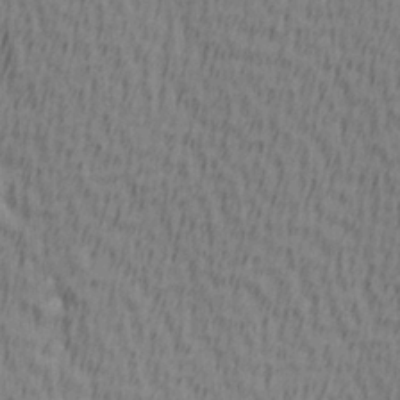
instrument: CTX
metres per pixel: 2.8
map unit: Hve
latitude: 1.7827
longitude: -124.9135
